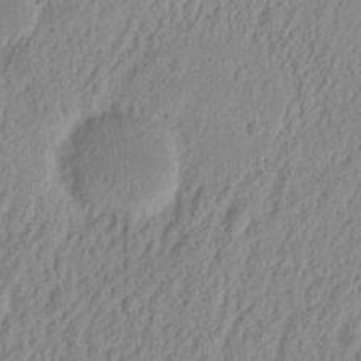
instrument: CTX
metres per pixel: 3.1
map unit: eHh
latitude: 13.9339
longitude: -72.7436
